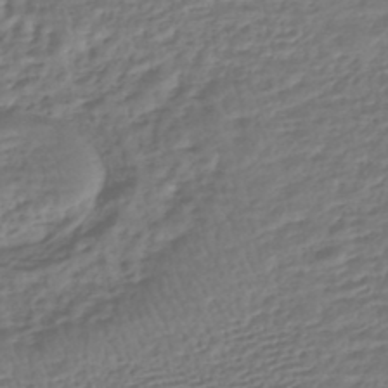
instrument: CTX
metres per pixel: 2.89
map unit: HNhu
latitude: -45.9367
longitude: 103.1620
